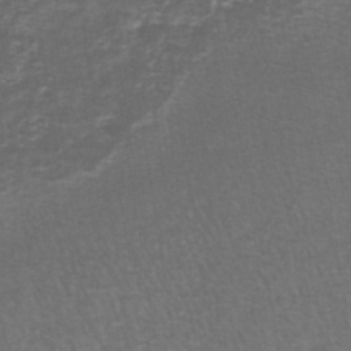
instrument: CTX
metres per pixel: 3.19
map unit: lHb
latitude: -43.7666
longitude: 54.3306
